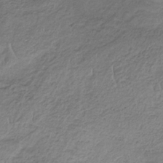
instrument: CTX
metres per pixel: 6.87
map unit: HNb
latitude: -33.0676
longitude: 62.9730
